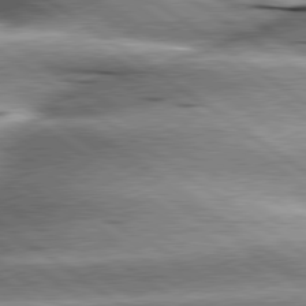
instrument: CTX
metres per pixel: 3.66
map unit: lApd
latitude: 79.8961
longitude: -140.8946
